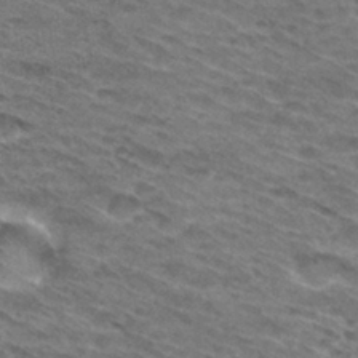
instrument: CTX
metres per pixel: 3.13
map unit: Hto
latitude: 31.3482
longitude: -46.5357
